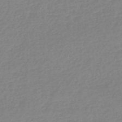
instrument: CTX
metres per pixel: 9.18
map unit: eHb
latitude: -45.0298
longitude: 84.1416
